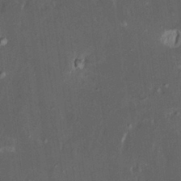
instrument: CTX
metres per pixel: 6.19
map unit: HNhu
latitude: 5.1592
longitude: 12.8597
